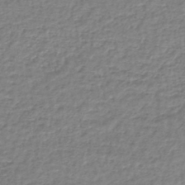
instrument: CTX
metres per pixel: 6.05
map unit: lHb
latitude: -42.3495
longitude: 69.9367
